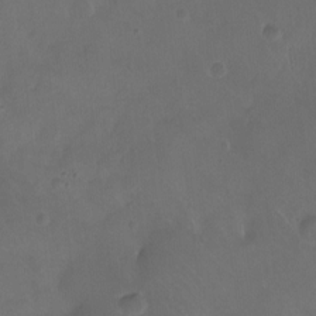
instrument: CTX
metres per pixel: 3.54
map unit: Nhu
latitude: -12.5574
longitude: -41.7638
